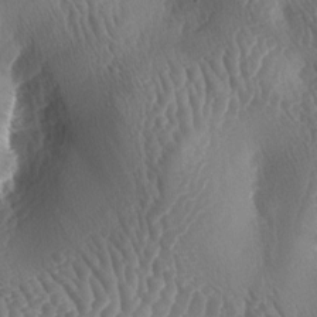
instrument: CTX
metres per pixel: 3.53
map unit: lAa
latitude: -5.3887
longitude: -128.5923
